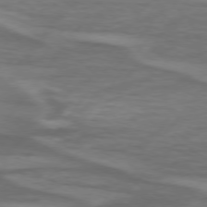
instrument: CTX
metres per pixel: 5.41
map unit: lApd
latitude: 74.9136
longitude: -78.7247
